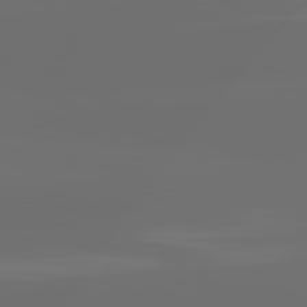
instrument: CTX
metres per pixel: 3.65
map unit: lApd
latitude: 81.9717
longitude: -164.8002
